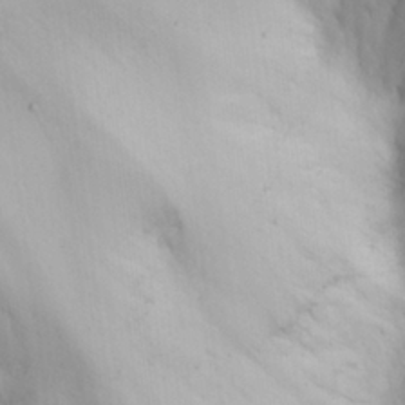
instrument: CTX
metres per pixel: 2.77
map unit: eHh
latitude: 25.2537
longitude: -64.8569
